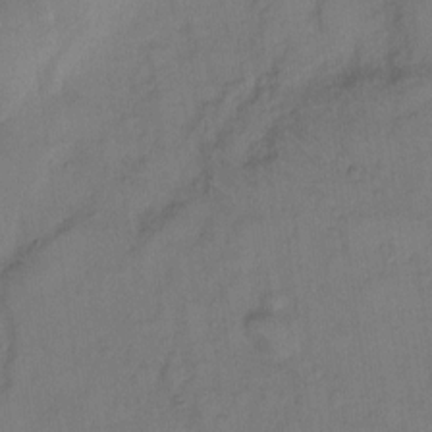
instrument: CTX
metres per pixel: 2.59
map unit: Hto
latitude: 7.8772
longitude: -61.1592
